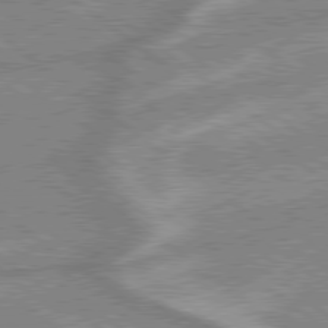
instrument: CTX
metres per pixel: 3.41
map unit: lApd
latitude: 79.1403
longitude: -168.6680
